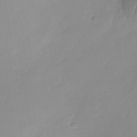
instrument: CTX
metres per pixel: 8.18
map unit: Nhu
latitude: -28.7085
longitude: -63.8206
